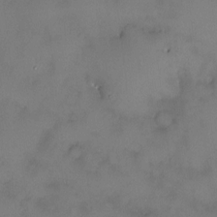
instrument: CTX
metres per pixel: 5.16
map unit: HNhu
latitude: 4.1578
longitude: 7.0297
